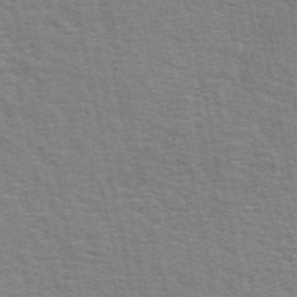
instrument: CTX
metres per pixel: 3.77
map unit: ANa
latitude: 49.4237
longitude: -73.3860
